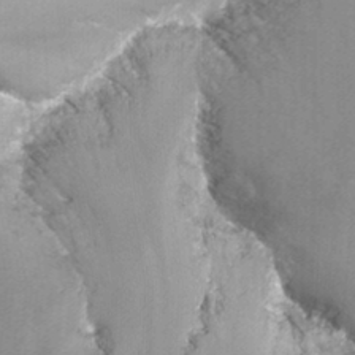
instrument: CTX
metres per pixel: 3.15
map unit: Nhu
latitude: -12.5763
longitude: -67.1781
